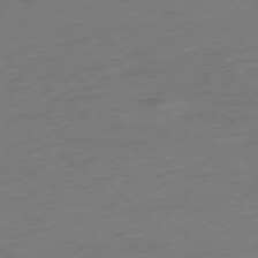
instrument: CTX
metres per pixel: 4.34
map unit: Ap
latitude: -76.5574
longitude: -80.2711
